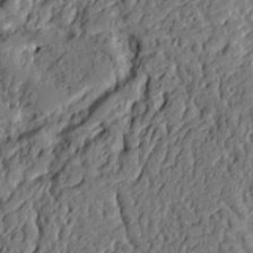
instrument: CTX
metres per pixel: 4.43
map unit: Ht
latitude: 9.3671
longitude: -78.1956
